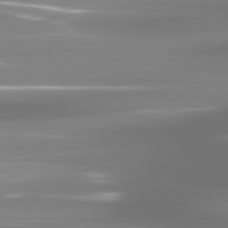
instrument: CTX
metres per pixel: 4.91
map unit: lApd
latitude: 81.5749
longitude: -136.6680
